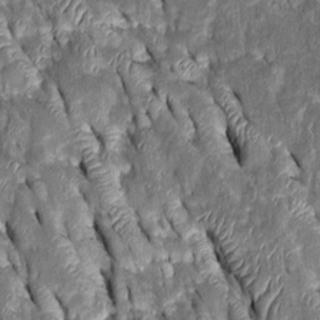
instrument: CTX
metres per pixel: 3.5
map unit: Htu
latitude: -0.9353
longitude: 149.0109
